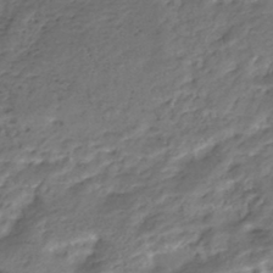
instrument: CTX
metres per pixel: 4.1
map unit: Nhe
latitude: -45.8233
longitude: 151.4454
